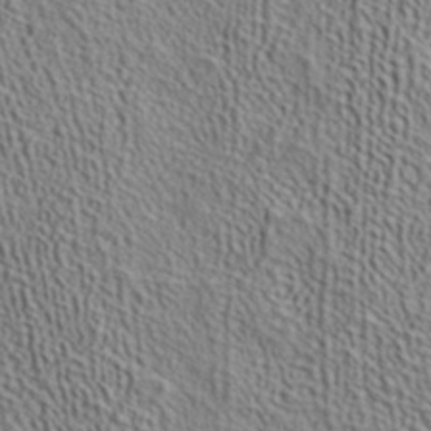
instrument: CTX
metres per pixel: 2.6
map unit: ANa
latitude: 37.7828
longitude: 24.2739
